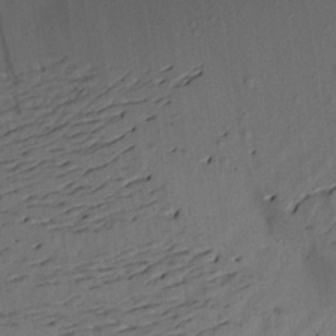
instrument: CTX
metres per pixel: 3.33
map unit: Aa
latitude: 20.2712
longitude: -146.8569
